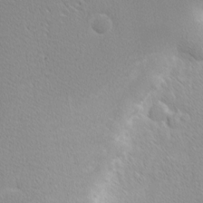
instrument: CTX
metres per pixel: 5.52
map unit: Nhu
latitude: 2.1200
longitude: -77.1403
